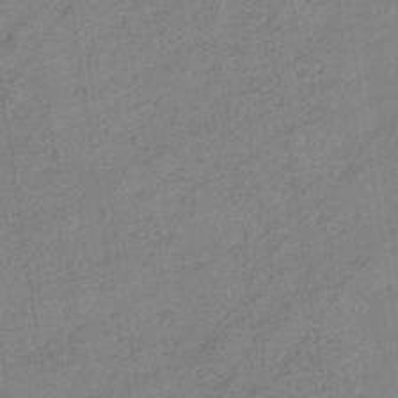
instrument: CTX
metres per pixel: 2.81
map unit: eHb
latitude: -37.9556
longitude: 78.1605
